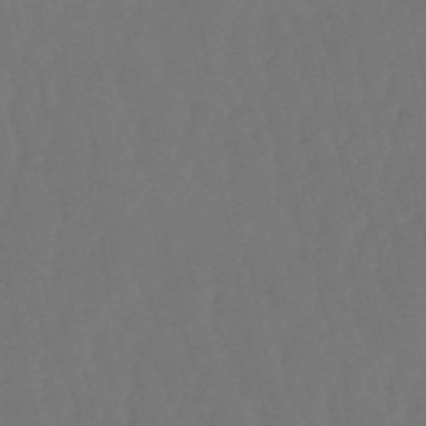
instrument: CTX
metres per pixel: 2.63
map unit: eHb
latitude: -50.7463
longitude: 77.5210
